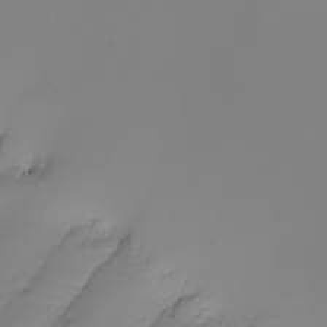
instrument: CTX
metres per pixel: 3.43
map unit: Nhu
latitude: -5.3887
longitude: -94.3279
